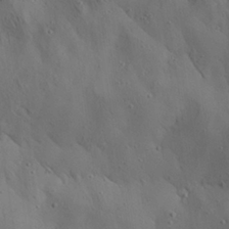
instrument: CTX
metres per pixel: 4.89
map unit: Aa
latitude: 25.6693
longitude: -142.3467
